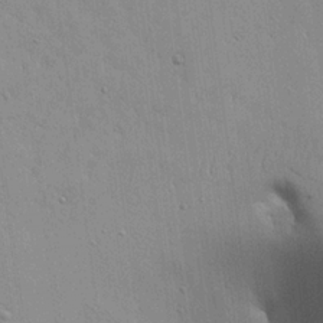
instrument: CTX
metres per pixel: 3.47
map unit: Aa
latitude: 21.3293
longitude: -124.7813
